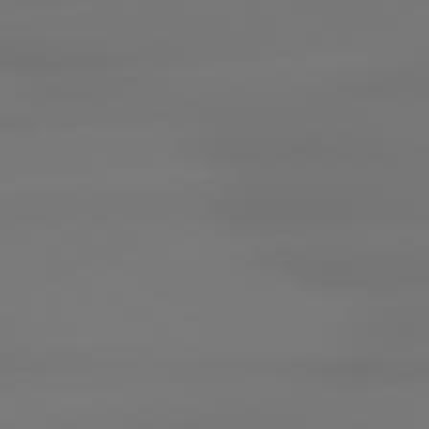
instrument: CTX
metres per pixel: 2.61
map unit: lApd
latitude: 79.2537
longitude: -137.0837
